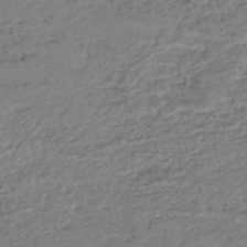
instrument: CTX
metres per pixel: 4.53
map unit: HNhu
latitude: -45.3699
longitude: 105.7666
